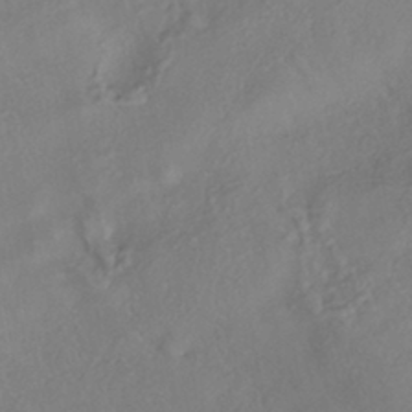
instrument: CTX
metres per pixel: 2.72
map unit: eHh
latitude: -41.8044
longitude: 118.7085
